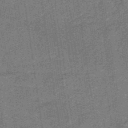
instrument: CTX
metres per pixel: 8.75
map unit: lHb
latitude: -37.6155
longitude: 57.3698
